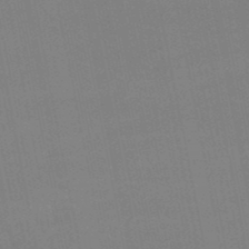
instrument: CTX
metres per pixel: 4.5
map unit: lHb
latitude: -49.3699
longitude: 75.6911
